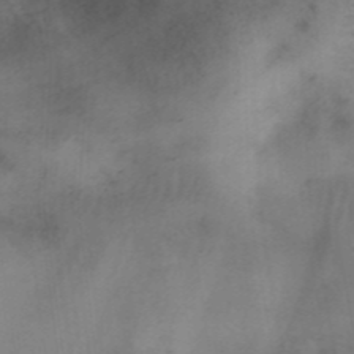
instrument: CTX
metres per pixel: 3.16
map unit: Nhu
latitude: 27.0836
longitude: -70.0633
